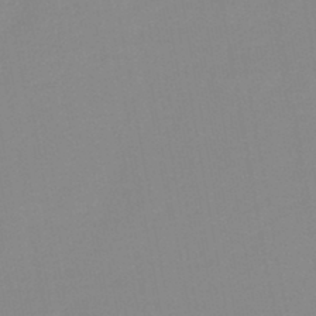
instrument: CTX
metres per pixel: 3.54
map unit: lHb
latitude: -44.7652
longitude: 77.3321
